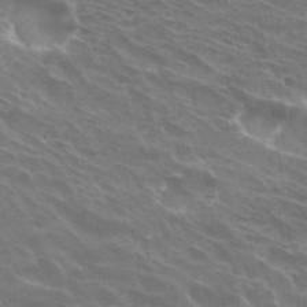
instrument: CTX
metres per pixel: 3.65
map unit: Hto
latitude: 30.4034
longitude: -43.9906
